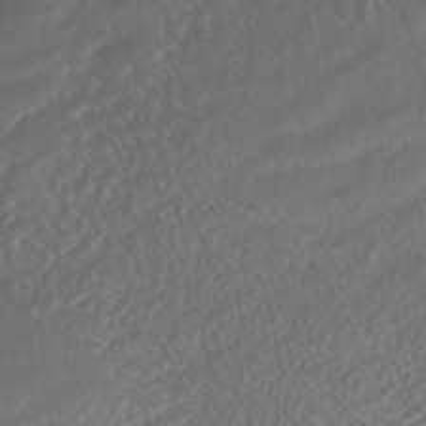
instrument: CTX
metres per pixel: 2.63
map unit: ANa
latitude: -41.8422
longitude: 104.5762
